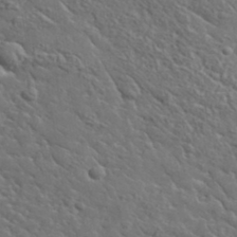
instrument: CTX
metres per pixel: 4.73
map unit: lHvf
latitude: 37.6316
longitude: -91.8016
